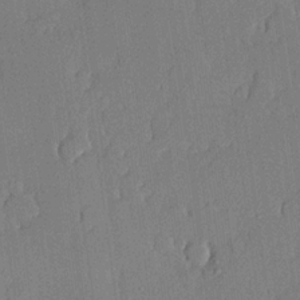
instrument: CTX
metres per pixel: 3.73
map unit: lHvf
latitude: 20.3656
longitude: 144.5952
